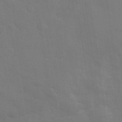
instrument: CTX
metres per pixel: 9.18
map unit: eHh
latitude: 31.1970
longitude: -69.9717
